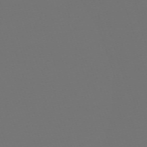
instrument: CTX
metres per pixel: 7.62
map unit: eHh
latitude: -63.2376
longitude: 51.9745
